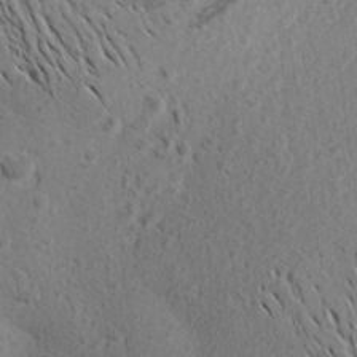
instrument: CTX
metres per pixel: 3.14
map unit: Aa
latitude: 27.0459
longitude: -143.0081
